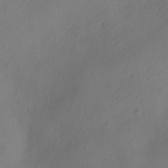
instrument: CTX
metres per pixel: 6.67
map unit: Nve
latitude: -22.7652
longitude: 106.4251
